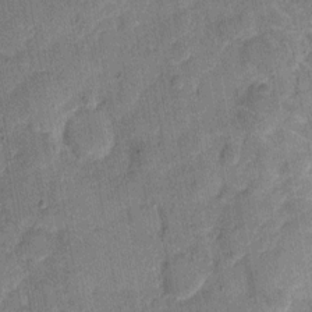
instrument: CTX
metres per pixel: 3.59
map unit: eHh
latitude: 8.8191
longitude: -66.5923
